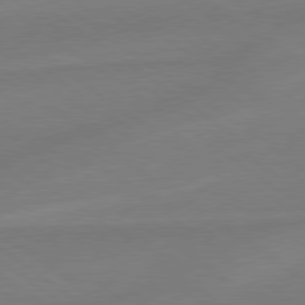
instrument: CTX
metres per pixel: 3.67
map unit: lApd
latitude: 78.9703
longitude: -142.4412
